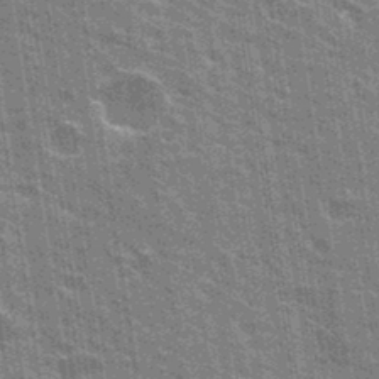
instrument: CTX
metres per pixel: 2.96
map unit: Hto
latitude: 31.4238
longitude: -43.3860
